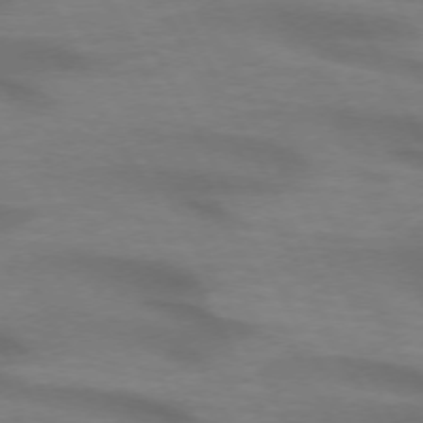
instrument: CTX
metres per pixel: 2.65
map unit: lApd
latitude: 72.3090
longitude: -48.8569
